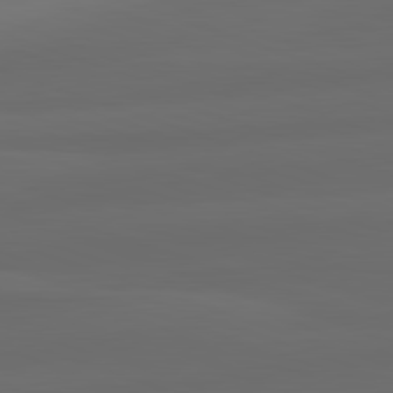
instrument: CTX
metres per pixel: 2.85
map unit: lApd
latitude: 82.4601
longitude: 134.1984
